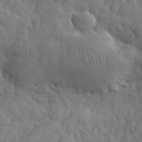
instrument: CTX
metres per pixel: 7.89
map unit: eHh
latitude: 31.4049
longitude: -69.0270
